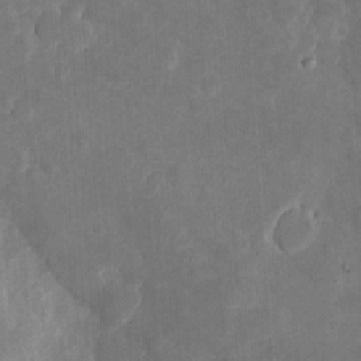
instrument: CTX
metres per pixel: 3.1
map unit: eHh
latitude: 5.1781
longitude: -70.5923
